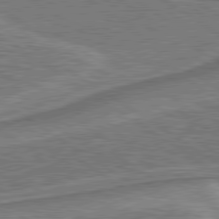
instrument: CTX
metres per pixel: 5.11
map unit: lApd
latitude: 79.8584
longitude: 173.0864
